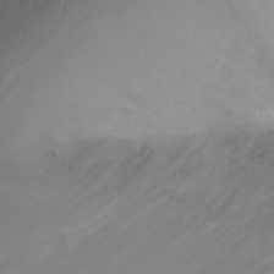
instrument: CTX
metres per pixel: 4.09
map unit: Ht
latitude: 0.5545
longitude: -36.2334
